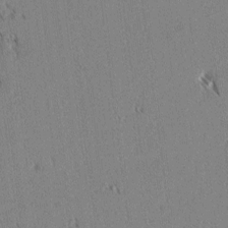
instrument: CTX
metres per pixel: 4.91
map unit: lAvf
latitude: 1.8205
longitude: -106.0444
